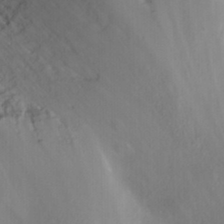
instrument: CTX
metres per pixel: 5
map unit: Nhu
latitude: 24.1011
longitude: -63.8395
